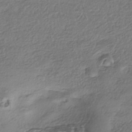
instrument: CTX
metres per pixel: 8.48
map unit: eHh
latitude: -42.0849
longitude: 121.3320
